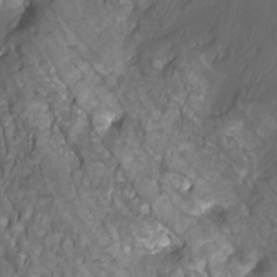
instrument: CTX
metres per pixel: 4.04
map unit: Htu
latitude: -11.3888
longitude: -72.3467
